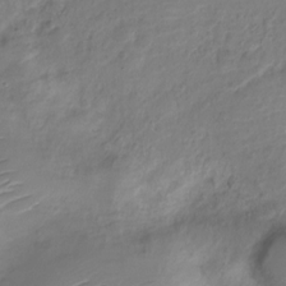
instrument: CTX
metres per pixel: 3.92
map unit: Nve
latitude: -19.2187
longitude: 108.0850
